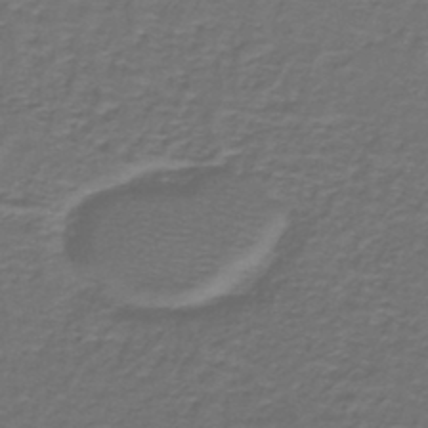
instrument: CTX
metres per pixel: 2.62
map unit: lHb
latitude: -43.9556
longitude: 56.7085
